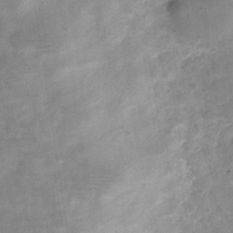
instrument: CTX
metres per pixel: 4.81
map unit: Hve
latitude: -31.9367
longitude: 93.1431
